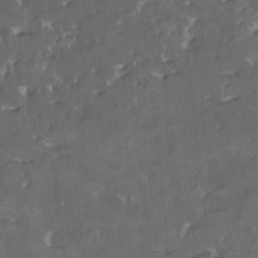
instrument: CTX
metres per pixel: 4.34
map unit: HNhu
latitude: 4.4034
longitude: 13.8045
